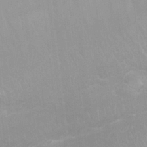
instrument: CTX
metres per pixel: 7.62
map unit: Nhu
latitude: 26.3845
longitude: -62.3845
